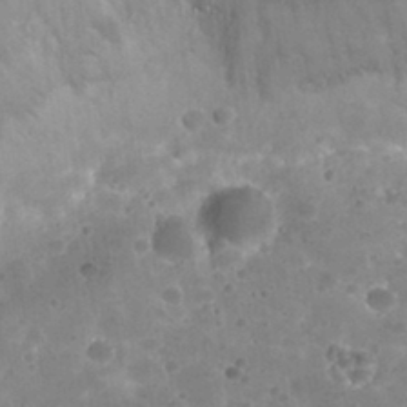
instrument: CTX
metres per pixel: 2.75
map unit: Nhu
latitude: 31.1592
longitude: -53.1025
